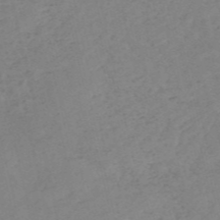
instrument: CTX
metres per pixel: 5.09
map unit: HNb
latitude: -54.0472
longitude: -41.9717
